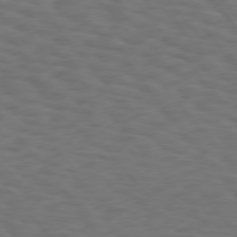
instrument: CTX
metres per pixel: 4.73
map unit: Hpe
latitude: 75.8017
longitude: -134.4034
